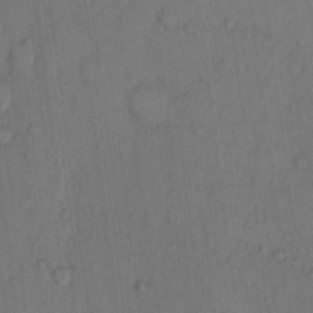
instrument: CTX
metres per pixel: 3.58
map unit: Hto
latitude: 10.5168
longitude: -58.6302
